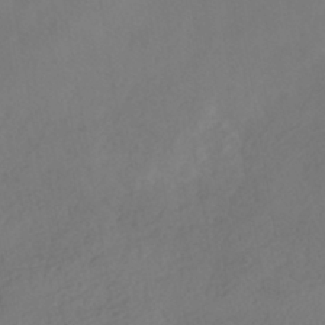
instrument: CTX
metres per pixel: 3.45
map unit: HNhu
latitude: -42.4062
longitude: 104.7652
